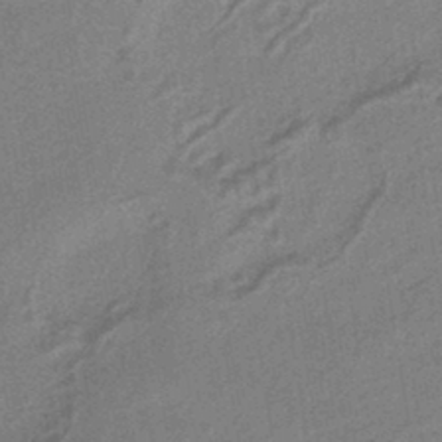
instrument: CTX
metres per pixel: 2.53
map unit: HNhu
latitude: -43.2942
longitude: 90.7464
